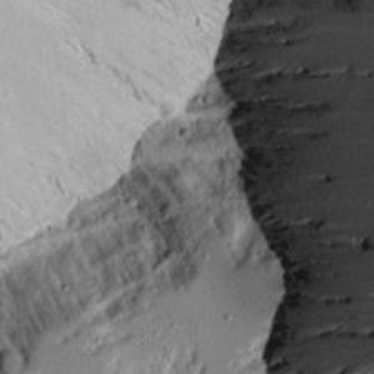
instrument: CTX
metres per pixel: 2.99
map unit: Aa
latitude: 14.4223
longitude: -140.2522
